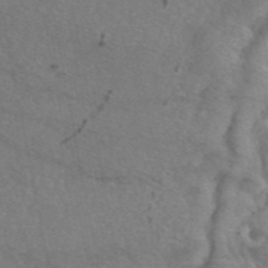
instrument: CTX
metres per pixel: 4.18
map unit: eAb
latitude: 45.9717
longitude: 109.8611
